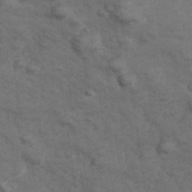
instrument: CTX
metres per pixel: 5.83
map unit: Hve
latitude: 33.5560
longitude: 151.0864
